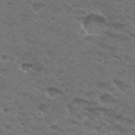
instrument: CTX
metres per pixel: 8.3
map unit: Hto
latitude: 29.9906
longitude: -47.8584
